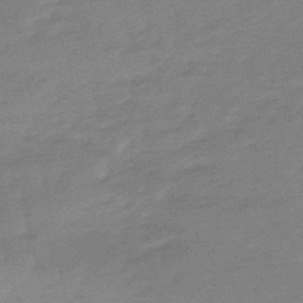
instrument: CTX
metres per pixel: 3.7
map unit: lHb
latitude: -49.1431
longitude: 81.8234
